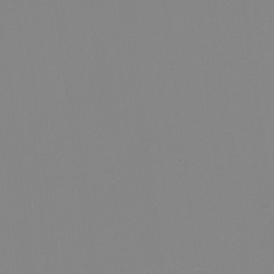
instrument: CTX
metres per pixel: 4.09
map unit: eHh
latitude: -5.5588
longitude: -85.9339
